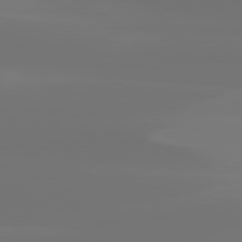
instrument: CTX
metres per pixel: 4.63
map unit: Hpe
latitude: 78.0255
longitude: -129.0269
